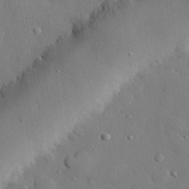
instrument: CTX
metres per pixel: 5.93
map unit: eHh
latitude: 28.3656
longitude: -78.9514
